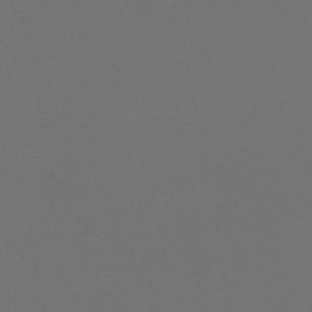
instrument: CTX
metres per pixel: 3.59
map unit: HNb
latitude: -47.9367
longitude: -44.2900
